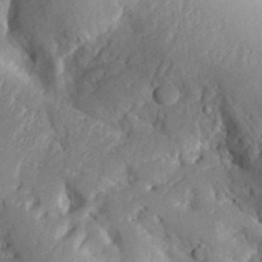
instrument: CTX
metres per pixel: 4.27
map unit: Aa
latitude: 29.8394
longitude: -132.0822
